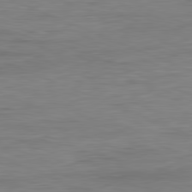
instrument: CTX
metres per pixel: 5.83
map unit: Ap
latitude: -81.8612
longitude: -74.1011
